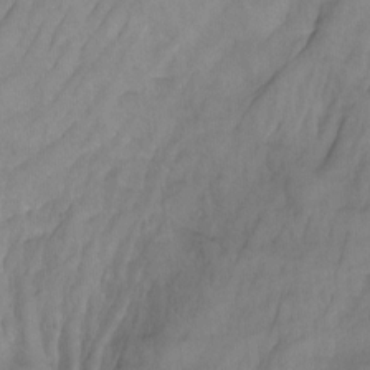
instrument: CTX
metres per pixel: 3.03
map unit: Hto
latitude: -7.4643
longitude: -50.6490
